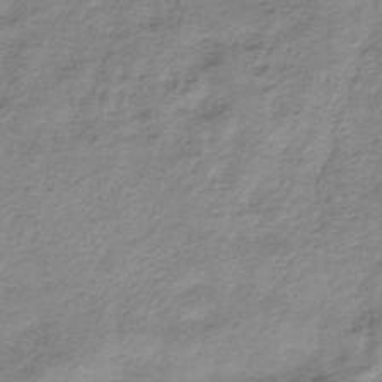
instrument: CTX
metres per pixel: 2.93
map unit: HNb
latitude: -33.8234
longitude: 56.6329
